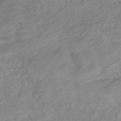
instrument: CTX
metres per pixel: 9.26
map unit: eHb
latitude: -42.0849
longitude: 83.2565
